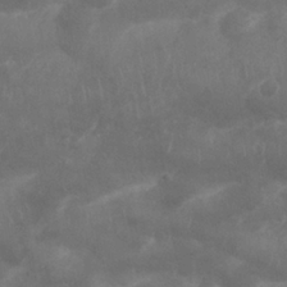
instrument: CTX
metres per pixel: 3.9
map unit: Nhu
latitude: 25.6127
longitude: -62.0255
